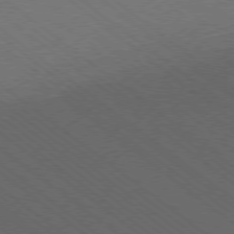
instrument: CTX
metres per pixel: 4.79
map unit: Ap
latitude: -78.6518
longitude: -100.4034
